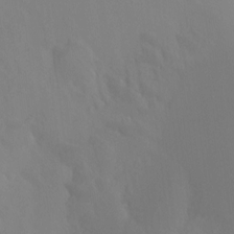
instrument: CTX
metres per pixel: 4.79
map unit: Ht
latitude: -15.2565
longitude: -42.5924
